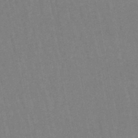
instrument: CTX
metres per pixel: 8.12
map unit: eHb
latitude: -46.7274
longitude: 78.7652
